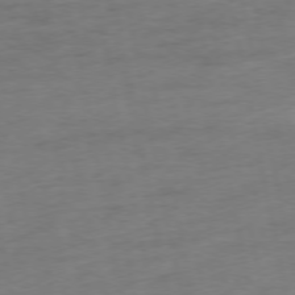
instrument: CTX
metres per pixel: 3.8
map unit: Ap
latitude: -75.1432
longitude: -74.4034
